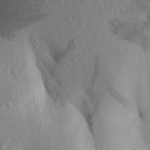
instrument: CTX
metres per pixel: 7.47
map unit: Aa
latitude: 29.0836
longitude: -148.1578
